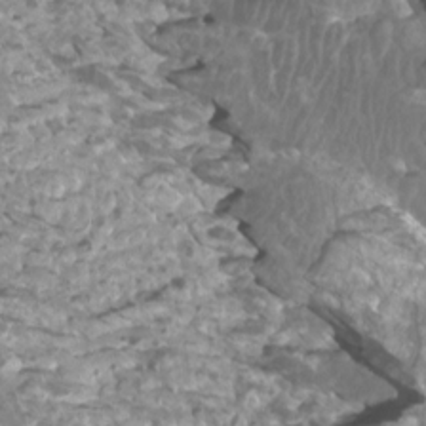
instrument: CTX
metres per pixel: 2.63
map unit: Htu
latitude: 3.6127
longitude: -21.0270
